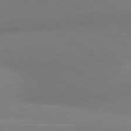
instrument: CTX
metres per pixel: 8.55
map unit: lApd
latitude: 80.7435
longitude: 126.8219
